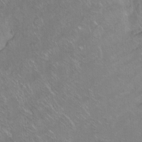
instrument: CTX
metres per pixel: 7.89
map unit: Ht
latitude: -6.7841
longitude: -37.6127
